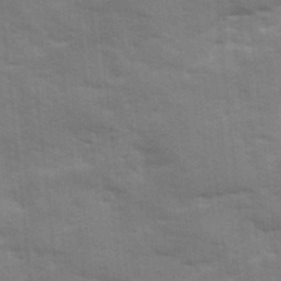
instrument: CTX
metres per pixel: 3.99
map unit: Ave
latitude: 12.7624
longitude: -102.5734
